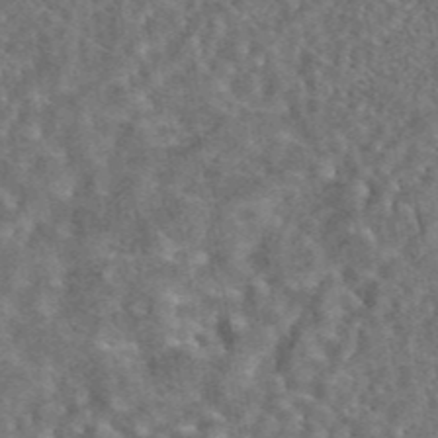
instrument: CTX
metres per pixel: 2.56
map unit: eAb
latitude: 44.2144
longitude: 110.9730
